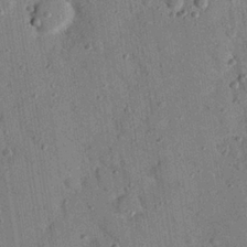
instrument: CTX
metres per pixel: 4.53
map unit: Nhu
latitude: 24.5734
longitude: -73.3482
